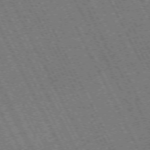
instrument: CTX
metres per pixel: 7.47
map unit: Hpe
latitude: -71.9556
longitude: 10.4818
